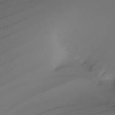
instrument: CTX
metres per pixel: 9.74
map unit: Nhu
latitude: -6.3684
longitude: -94.0822
